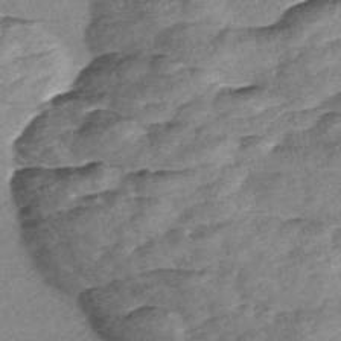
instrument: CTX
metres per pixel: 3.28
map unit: Nve
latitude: -57.5021
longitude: 57.5399
